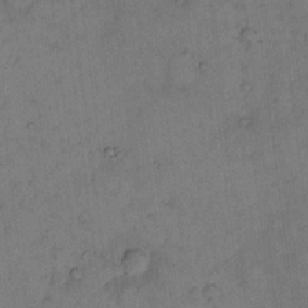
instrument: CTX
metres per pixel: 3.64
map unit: Hto
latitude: 8.0255
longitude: -59.7261
